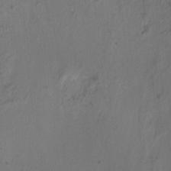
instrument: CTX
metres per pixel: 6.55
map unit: HNhu
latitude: -2.9730
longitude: -3.2159
